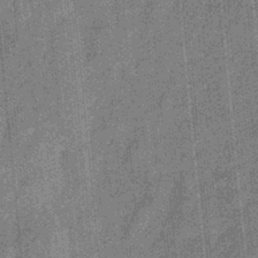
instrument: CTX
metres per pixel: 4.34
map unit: eHb
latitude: -32.4818
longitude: 73.6911
